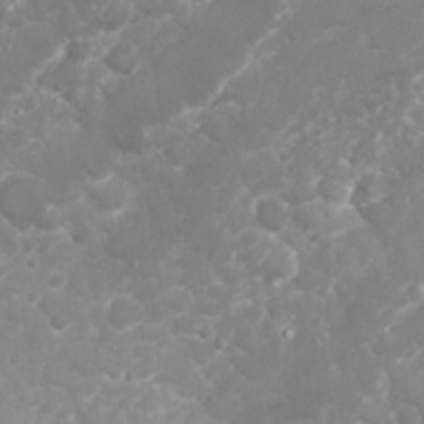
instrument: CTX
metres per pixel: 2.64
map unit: Nhu
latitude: 26.5924
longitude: -60.9702
